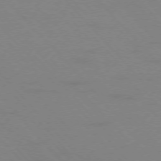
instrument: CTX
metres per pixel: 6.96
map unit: Ap
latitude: -76.9920
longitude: -61.6316
